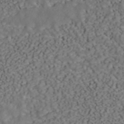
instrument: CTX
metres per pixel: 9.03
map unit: ANa
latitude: 42.8758
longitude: 33.9745
